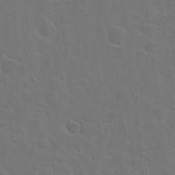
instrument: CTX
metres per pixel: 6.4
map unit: Hto
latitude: 23.9528
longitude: -47.6127
